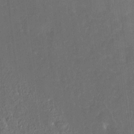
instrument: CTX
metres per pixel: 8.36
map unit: lAvf
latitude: 7.9150
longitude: 165.9367
